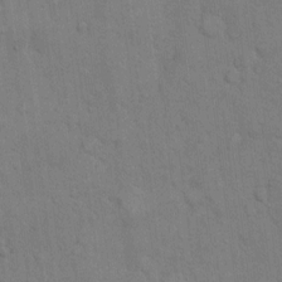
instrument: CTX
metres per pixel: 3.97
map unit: Hto
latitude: 8.5735
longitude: -61.2348
